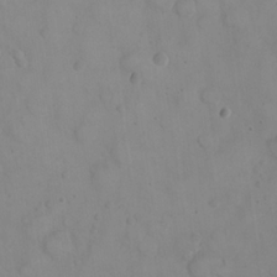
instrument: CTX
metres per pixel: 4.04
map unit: eHh
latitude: 22.7246
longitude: -59.5371
